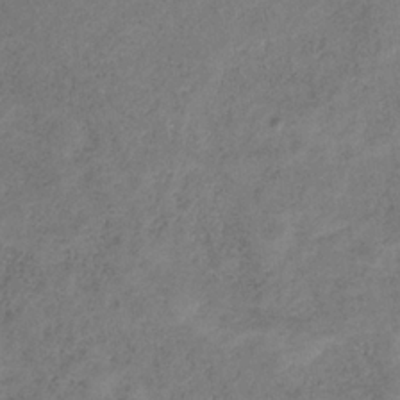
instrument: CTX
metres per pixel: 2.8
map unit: HNb
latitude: -32.8786
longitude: 56.7085
